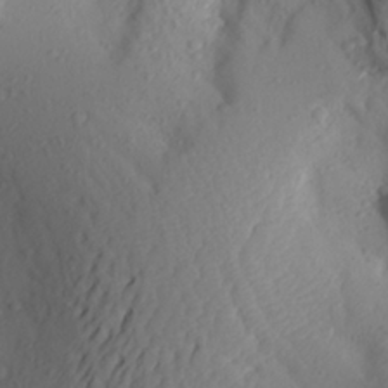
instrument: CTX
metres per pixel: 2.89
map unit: Aa
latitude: 24.1955
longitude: -147.6316
